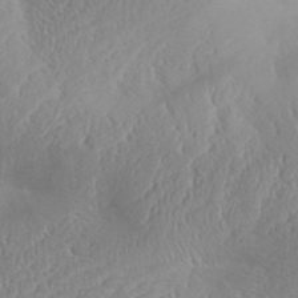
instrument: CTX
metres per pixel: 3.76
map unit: Aa
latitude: 32.5735
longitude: -141.3292
